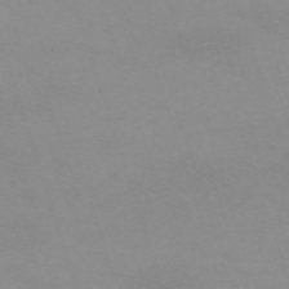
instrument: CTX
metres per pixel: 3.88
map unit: eHh
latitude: -62.6518
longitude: 48.7652
